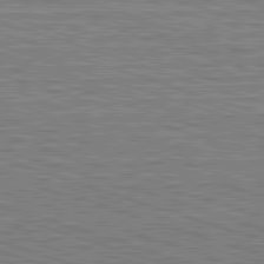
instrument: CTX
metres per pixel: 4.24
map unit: Hpe
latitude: -82.8030
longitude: 9.6722
